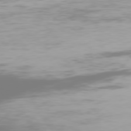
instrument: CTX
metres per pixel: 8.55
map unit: Hpe
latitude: 75.8583
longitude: -142.7246
